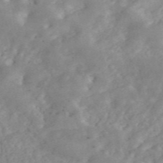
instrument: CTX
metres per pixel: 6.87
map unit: ANa
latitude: 46.1389
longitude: 24.6329
